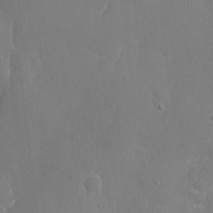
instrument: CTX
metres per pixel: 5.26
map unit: eHh
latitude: 5.6883
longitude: -68.1389
